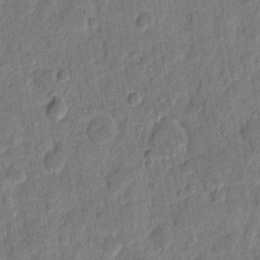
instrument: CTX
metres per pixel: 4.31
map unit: eHh
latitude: 9.2348
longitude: -66.5545
